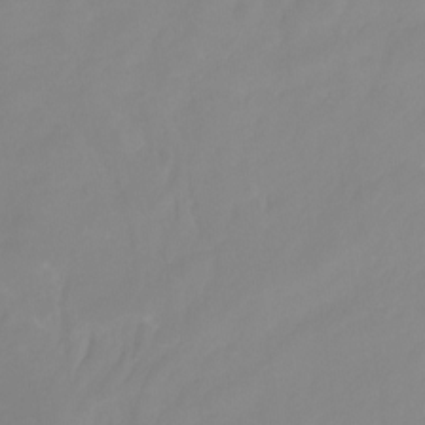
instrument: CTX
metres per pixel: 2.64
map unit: Nhu
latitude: -14.0850
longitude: -58.9136
